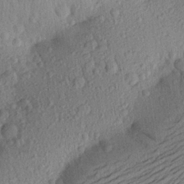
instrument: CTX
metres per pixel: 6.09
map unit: Aa
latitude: 25.6316
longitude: -145.2915
